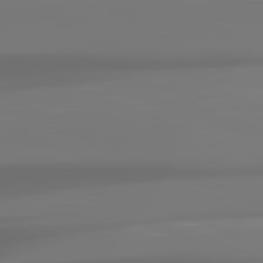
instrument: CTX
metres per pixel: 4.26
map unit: lApd
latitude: 81.5560
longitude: -145.0458
